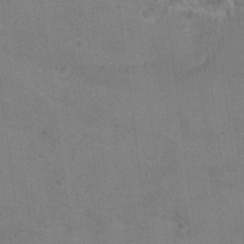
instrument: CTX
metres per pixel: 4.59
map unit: Hto
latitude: 17.6127
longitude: -38.9514
